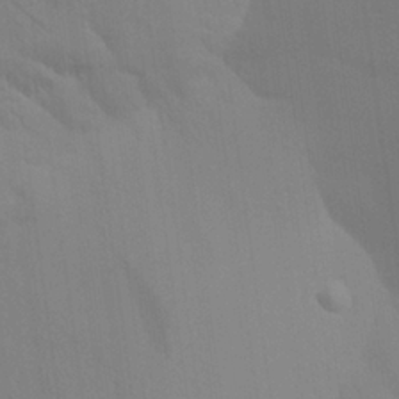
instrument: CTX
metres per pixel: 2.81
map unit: Aa
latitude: 24.8380
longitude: -145.5560
